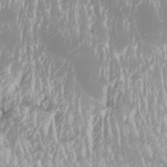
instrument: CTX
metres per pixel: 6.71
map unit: Htu
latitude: -8.3117
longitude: -76.3278
